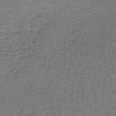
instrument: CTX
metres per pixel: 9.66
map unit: lHb
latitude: -41.5777
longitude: 57.5588
